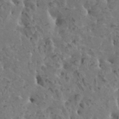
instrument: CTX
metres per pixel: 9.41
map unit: HNhu
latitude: 5.8772
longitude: -0.6490
